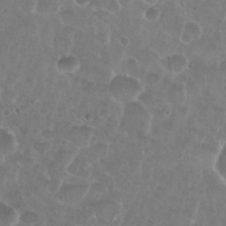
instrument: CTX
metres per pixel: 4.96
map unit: Nhu
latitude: 27.0459
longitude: -52.1011
